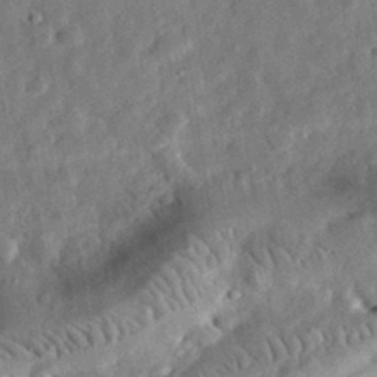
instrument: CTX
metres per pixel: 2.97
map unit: eHh
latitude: 32.3467
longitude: -75.2726
